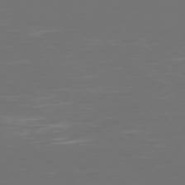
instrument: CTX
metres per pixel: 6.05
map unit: Hpe
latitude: 78.0444
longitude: -124.7246
